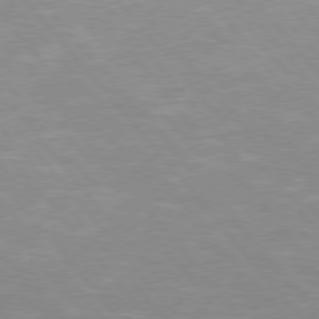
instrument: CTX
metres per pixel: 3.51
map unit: Hpe
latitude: 75.9339
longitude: -154.7435
